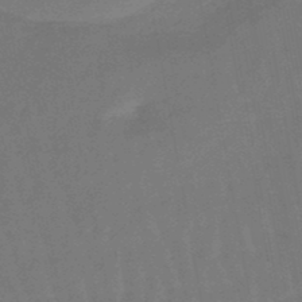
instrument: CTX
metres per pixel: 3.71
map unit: eHb
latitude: -47.0108
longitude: 82.1039
